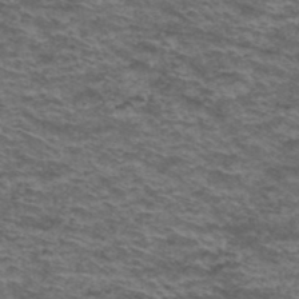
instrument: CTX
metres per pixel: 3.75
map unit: Hto
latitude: 38.2711
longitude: -41.8016
